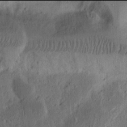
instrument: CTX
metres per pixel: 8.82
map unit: Ht
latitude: 13.9906
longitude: -74.3467
